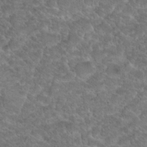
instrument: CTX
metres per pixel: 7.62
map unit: Hto
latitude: 18.8002
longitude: -36.1956
